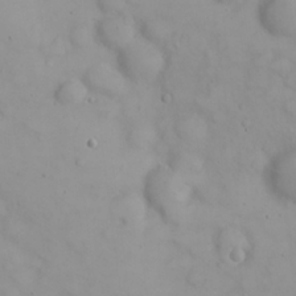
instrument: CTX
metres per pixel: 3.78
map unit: eHh
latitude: 22.8380
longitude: -61.4615
